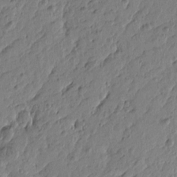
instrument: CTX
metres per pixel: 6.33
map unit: Htu
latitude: -5.6910
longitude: 179.4643
